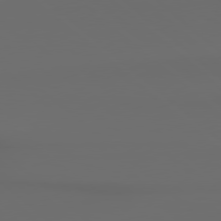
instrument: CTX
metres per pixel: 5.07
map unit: Hpe
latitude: 78.5168
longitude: -132.9136
